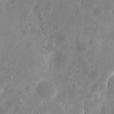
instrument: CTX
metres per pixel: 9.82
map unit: eHh
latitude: 7.7639
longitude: -72.9325
